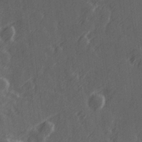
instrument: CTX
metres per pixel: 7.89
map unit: Hve
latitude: 26.5546
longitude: 146.1228
